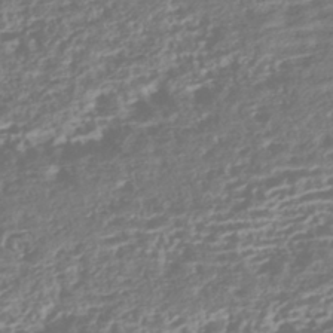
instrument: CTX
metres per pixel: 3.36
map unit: HNhu
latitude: -43.5777
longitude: 104.5007
